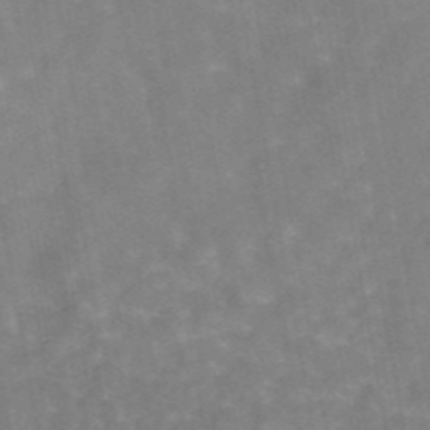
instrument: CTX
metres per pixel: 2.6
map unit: eAb
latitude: 45.1781
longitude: 121.8989
